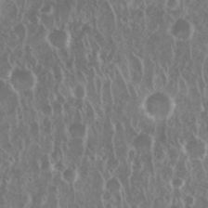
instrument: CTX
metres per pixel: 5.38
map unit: Nhu
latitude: 28.6112
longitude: -63.4616
